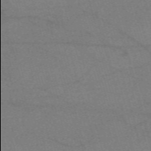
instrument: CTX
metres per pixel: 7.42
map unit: eHh
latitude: -61.4077
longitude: 54.0094
